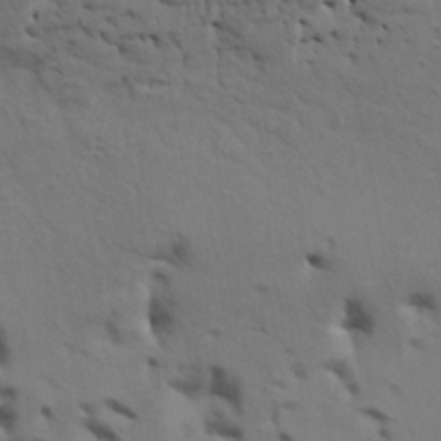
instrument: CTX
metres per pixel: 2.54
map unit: HNhu
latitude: 11.4804
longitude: 23.1998
